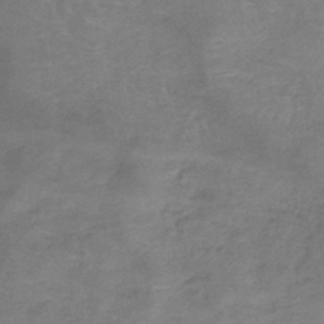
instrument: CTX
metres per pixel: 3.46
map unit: lHb
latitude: -40.2928
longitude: 66.9731
